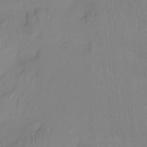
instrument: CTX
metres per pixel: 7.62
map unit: Htu
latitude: -13.4266
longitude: -49.3671
